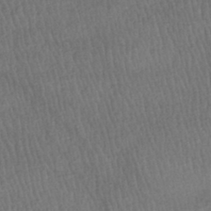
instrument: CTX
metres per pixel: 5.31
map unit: HNhu
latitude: -46.2928
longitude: 102.4062
